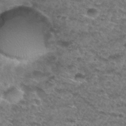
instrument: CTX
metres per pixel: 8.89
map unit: Hto
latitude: 29.9906
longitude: -48.5546
